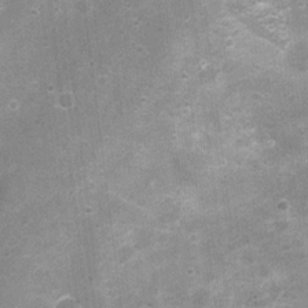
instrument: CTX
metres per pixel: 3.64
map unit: Nhu
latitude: 2.3467
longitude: -17.9150
